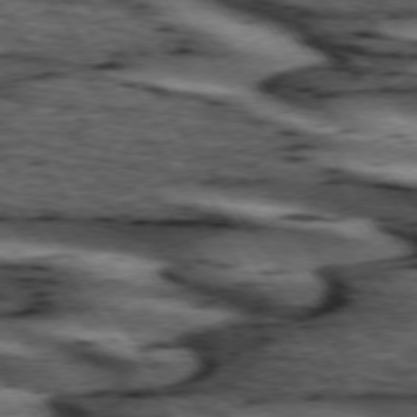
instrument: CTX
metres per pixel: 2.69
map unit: lApd
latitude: 74.3845
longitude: -73.3482
